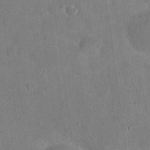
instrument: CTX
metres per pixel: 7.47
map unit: eHh
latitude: 21.1403
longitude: -62.3468
